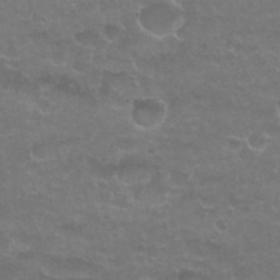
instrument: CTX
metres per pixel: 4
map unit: Nhu
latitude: 27.0081
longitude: -53.1781
